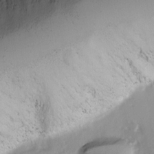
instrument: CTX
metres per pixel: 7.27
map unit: Ave
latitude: 8.5168
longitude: -105.1215
